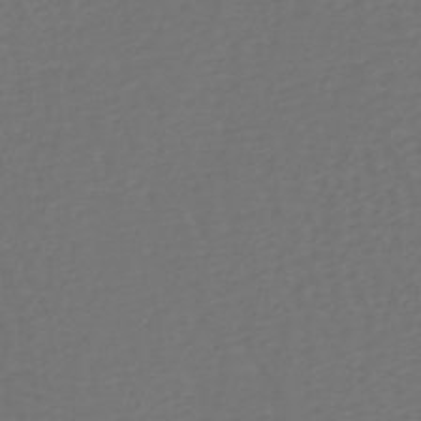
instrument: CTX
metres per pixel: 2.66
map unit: lHb
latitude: -39.1809
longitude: 63.1998
